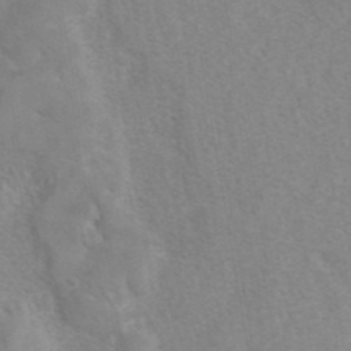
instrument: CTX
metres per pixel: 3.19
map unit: eAb
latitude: 41.4993
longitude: 106.3873
